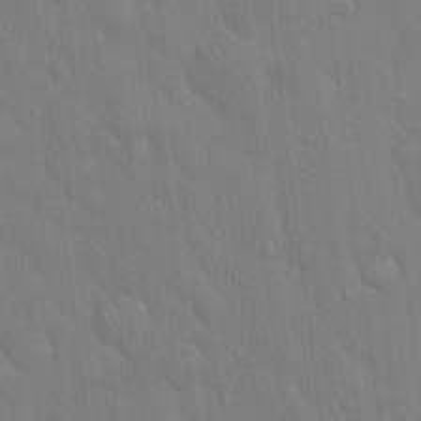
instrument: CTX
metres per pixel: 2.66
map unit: Hto
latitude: 16.5735
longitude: -57.7638
